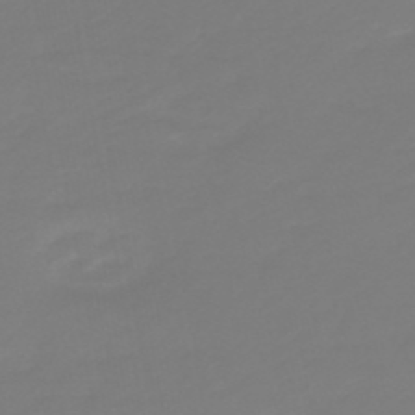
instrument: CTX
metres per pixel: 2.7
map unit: lHb
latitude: -49.6722
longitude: 82.1606
